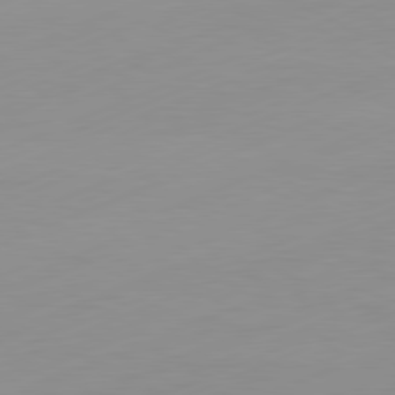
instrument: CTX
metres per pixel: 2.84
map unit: Ap
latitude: -81.8800
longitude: -86.0822
